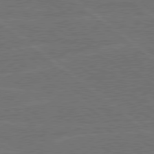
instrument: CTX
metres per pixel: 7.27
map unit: Hpe
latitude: 79.1403
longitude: -123.5749
